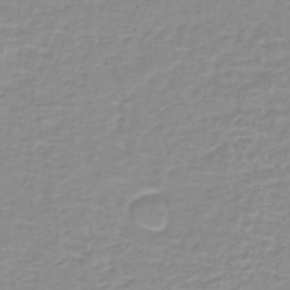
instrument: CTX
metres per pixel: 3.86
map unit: lHb
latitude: -44.0094
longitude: 54.5763
